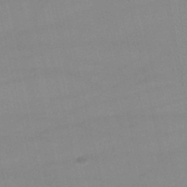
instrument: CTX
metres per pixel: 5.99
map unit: lHb
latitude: -46.6140
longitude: 70.4440
